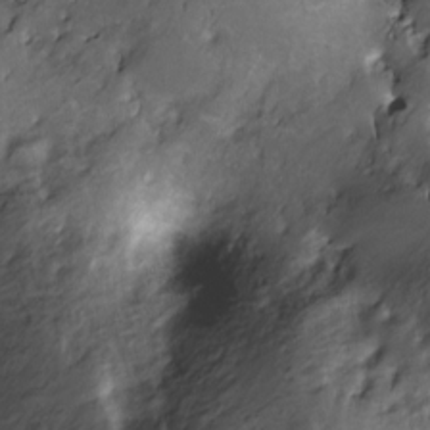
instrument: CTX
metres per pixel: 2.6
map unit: Nve
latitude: -25.1620
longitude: -108.7813
